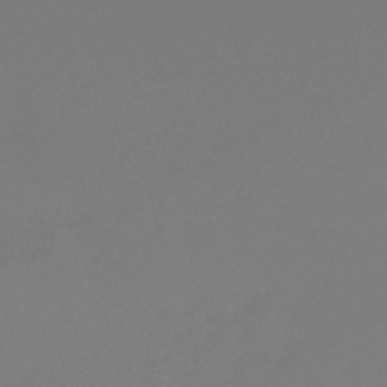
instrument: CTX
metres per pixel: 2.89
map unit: lHb
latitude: -45.6155
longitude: 70.3306
